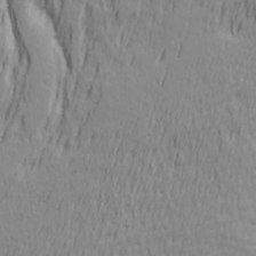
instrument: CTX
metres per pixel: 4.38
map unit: Ave
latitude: 22.3845
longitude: -132.7813
